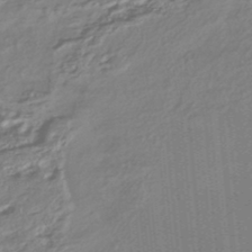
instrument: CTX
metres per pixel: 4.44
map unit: HNhu
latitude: -43.2942
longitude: 96.6708
